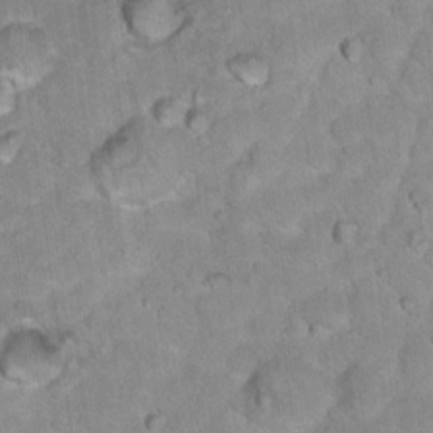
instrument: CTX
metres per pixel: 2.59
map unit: Hto
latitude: 17.7639
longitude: -35.7638
